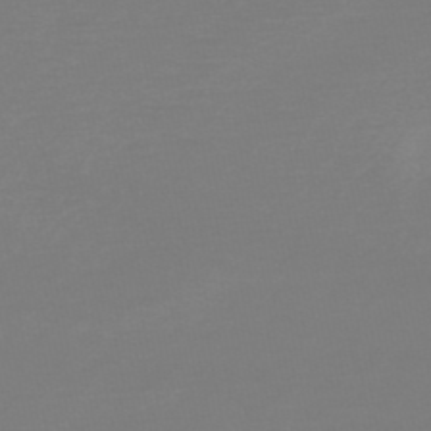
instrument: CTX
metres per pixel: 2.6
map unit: HNb
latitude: -49.6533
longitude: -42.9703
